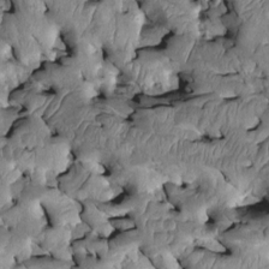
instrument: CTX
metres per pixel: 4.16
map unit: Htu
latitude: -1.1809
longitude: 148.5196
